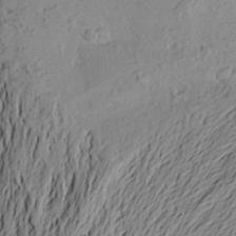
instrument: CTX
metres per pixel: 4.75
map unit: Aa
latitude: 22.8947
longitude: -149.1592
